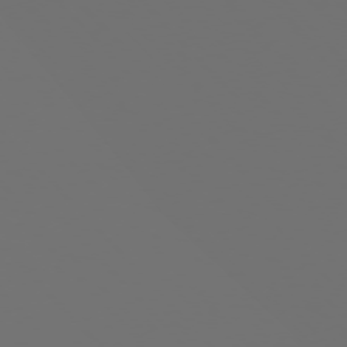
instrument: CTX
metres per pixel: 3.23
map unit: Ap
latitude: -76.1795
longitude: -63.0081
